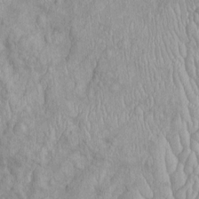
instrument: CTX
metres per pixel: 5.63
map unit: Htu
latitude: -5.8611
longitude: 156.0472
